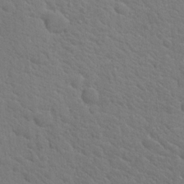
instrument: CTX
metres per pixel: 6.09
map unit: Hto
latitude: 19.6694
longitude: -35.0269
